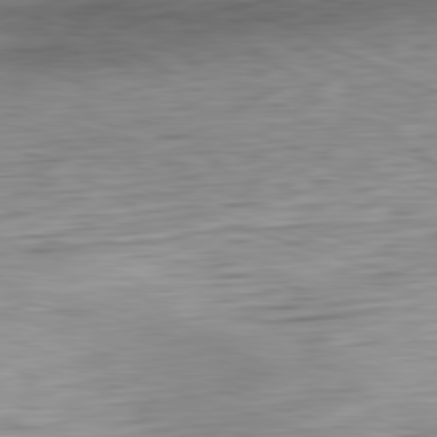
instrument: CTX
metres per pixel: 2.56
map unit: Ap
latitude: -82.2739
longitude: -77.1403
